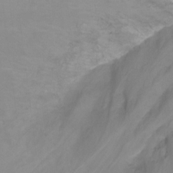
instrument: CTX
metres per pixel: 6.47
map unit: Ht
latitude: -0.7275
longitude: -35.1592
